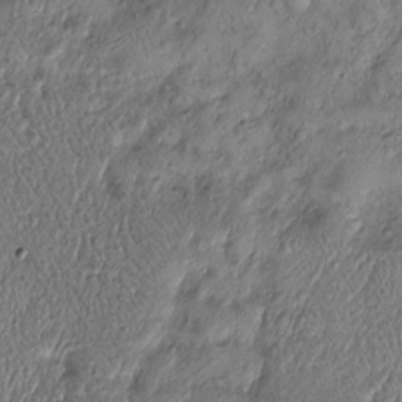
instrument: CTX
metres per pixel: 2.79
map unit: Htu
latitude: -6.8975
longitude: 160.0283
